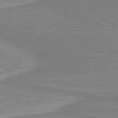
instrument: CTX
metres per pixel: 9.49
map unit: lApd
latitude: 80.6868
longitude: 143.3509
